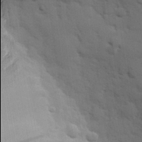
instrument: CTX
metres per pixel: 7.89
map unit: eHh
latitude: 26.7624
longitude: -81.9906
